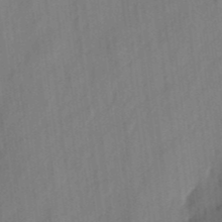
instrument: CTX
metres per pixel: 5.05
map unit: eHh
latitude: 4.6868
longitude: -73.7639
